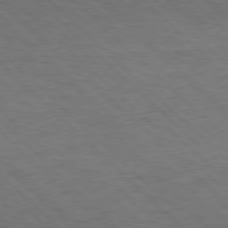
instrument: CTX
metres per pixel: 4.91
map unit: Hpe
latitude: 77.1403
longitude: -155.7072
